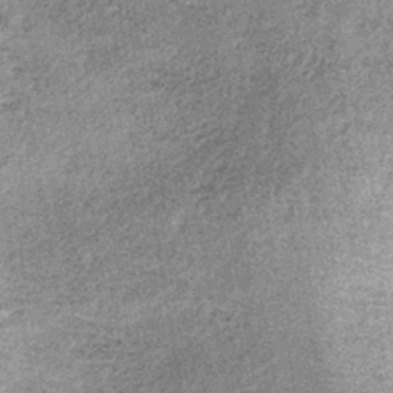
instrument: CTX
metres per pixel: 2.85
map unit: lHb
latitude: -36.0283
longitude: 64.7652
